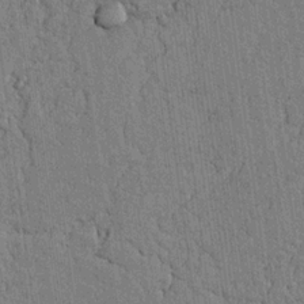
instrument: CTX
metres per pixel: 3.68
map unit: Nhu
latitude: 19.9906
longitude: -76.1766
